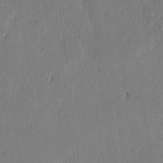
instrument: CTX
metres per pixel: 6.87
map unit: lAvf
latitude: -1.6533
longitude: -107.1781
